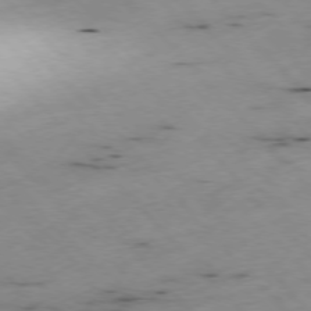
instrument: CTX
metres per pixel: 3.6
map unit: Ap
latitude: -76.8597
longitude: -60.7057
